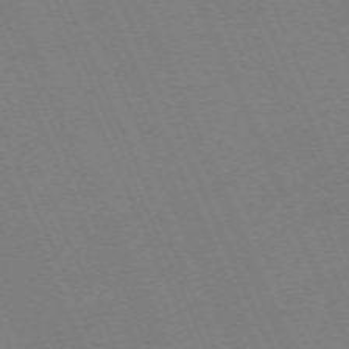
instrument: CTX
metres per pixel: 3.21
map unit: Hpe
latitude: -70.5763
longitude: 12.1417
